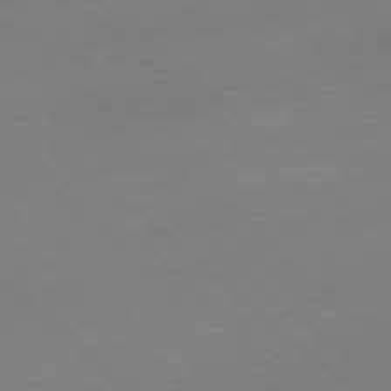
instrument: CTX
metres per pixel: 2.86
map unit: Hpe
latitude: -78.3306
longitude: 13.8800
